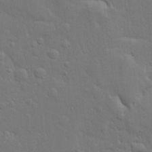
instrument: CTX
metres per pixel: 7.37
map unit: Ave
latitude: 17.4993
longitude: -141.3481
